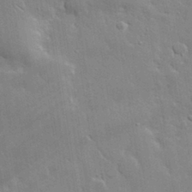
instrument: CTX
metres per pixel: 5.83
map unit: lHvf
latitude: 33.3482
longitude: -91.6127
